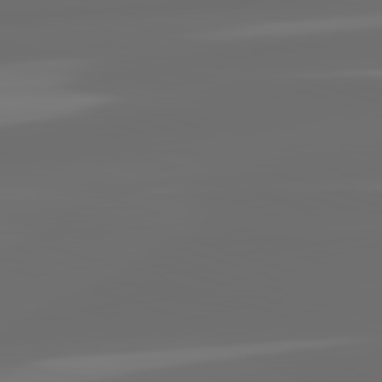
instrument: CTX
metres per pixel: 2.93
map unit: lApd
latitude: 82.7057
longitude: -137.1403
